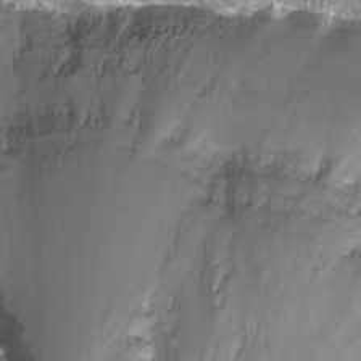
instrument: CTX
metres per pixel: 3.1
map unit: Nhu
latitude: -6.0283
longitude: -48.8002
